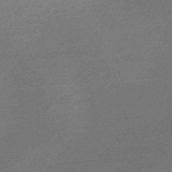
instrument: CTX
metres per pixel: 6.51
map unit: Nve
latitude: -56.3495
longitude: 61.3699
